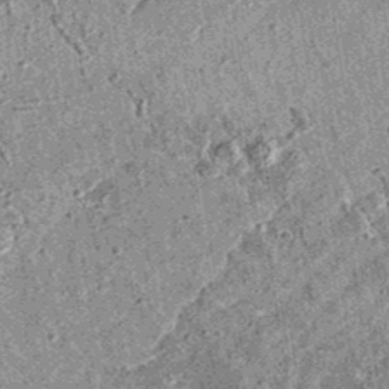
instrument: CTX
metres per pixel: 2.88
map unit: eAb
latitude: 36.1200
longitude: 111.8422
